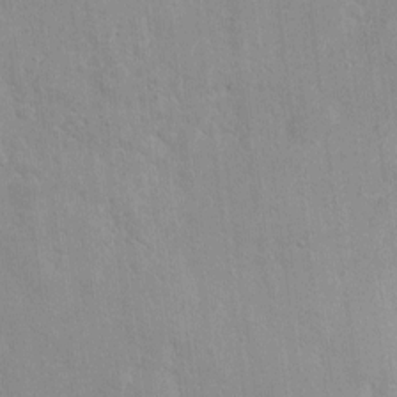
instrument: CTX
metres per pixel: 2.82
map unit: eHh
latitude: 8.1200
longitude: -72.3468
